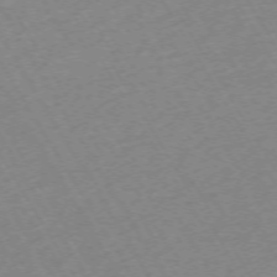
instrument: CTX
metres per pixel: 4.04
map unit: Hpe
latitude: -72.3306
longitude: 9.5777
